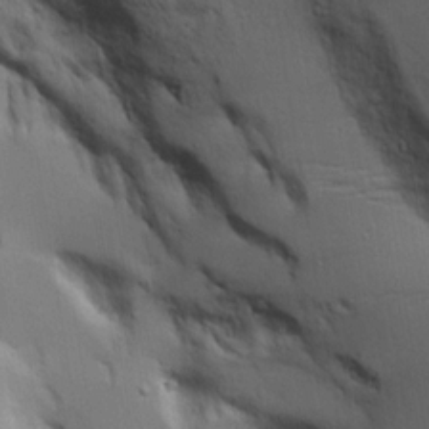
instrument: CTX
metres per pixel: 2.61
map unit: Aa
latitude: 18.3467
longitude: -125.5182
